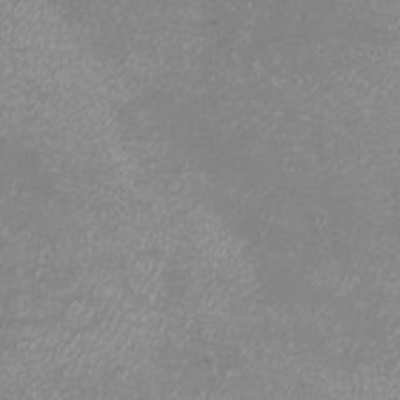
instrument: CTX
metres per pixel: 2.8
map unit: eHh
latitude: -7.1998
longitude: -75.7639
